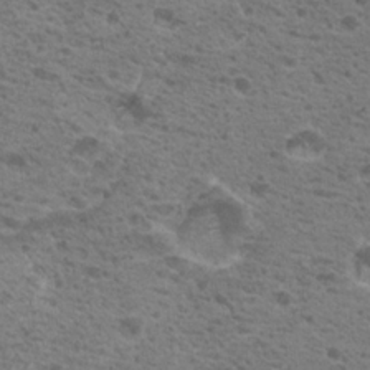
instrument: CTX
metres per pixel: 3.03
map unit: Nhu
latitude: 19.1025
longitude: -31.1781
